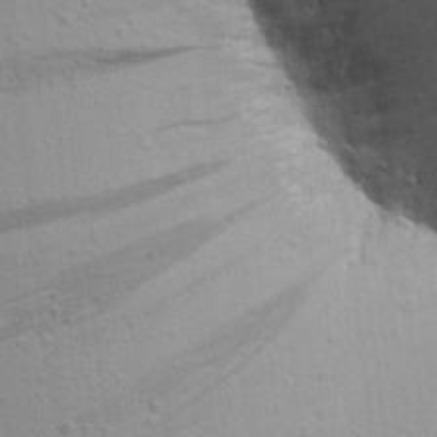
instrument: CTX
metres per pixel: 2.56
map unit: Aa
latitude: 16.8191
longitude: -147.4805
